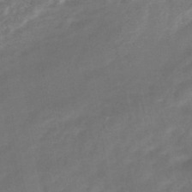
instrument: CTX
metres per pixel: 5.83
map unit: HNhu
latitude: -45.7100
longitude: 92.5763
